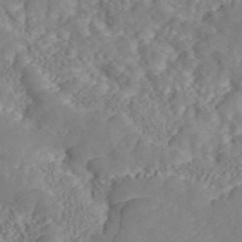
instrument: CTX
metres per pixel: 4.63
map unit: ANa
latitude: 46.7247
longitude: 49.7856
